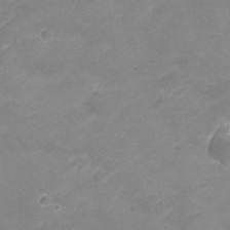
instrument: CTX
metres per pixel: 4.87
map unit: Nhu
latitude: 25.8772
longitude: -53.5560
